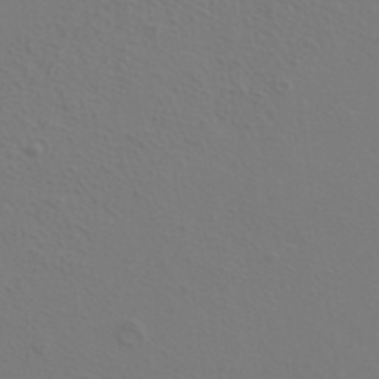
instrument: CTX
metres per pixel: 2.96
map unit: ANa
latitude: 39.4426
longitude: 20.5195
